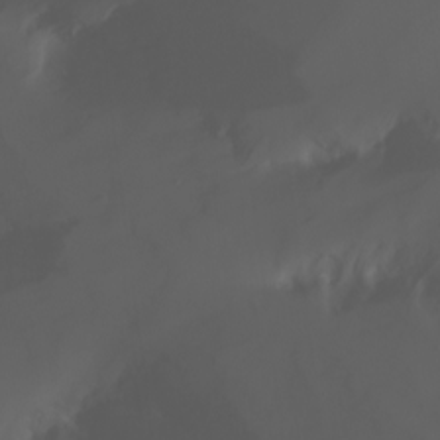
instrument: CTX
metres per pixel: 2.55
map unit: Nhu
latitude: -8.1039
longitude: -82.4034
